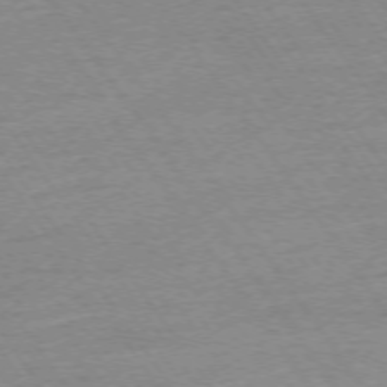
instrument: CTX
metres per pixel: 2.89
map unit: Ap
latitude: -74.6330
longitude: -83.1781
